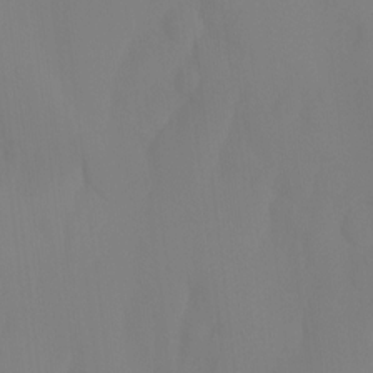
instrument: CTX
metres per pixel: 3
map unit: Ht
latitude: -15.3510
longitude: -55.2726
